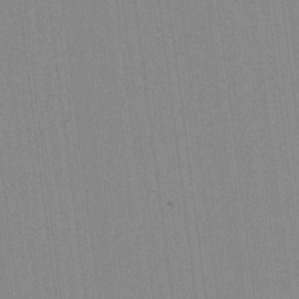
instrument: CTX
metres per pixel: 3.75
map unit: lHvf
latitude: -11.9367
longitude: -104.4601
